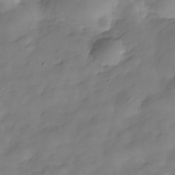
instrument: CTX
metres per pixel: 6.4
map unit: Hve
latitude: -29.4077
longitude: 91.9367
